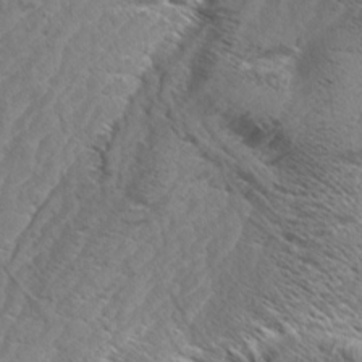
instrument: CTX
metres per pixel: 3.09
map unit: Aa
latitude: 8.8569
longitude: -135.0080
